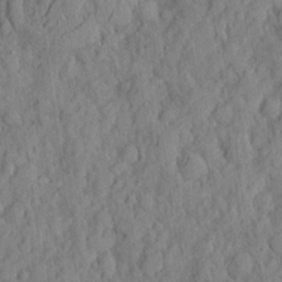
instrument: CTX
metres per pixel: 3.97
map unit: eHh
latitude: 7.3482
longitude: -75.5749
